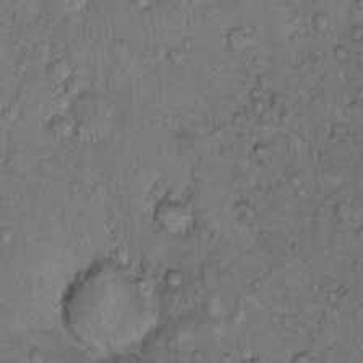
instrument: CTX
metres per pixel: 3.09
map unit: Hto
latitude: 9.6127
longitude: -58.2712
